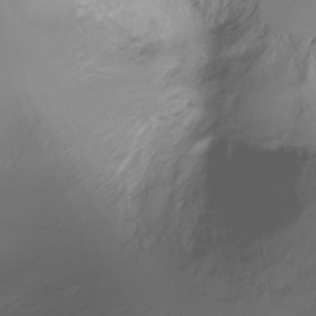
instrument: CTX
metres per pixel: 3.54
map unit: Ht
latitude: -16.7464
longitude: -45.1781
